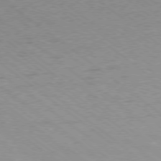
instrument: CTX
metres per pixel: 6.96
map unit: Ap
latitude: -78.7463
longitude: -100.0633
